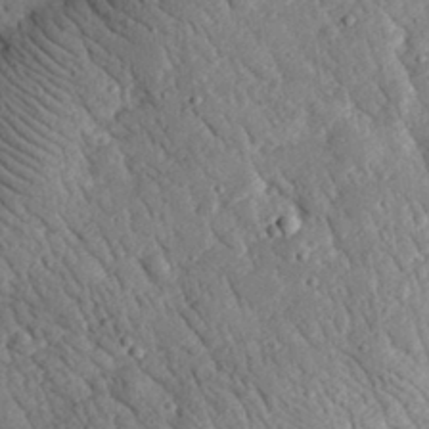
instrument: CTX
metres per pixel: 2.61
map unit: lHvf
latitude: 33.0836
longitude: -85.0648
